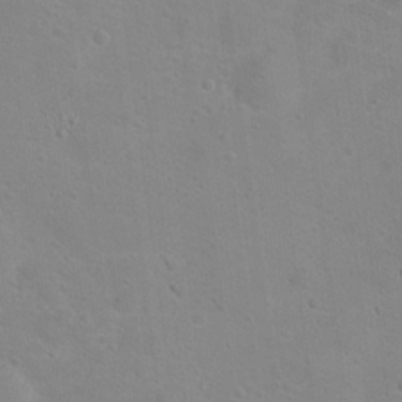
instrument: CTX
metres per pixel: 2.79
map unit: Hto
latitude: 17.0081
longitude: -39.0836
